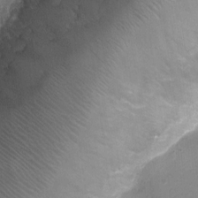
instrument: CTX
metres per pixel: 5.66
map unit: Ht
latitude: -3.1809
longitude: -19.4048
